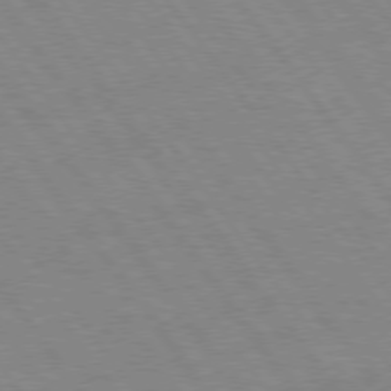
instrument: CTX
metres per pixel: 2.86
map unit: Hpe
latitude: 75.3293
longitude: -142.6680
